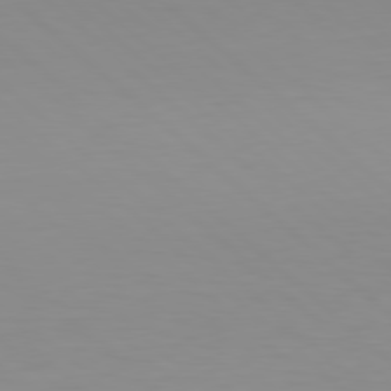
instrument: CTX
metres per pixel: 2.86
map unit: Hpe
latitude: 78.4034
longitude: -168.4412
